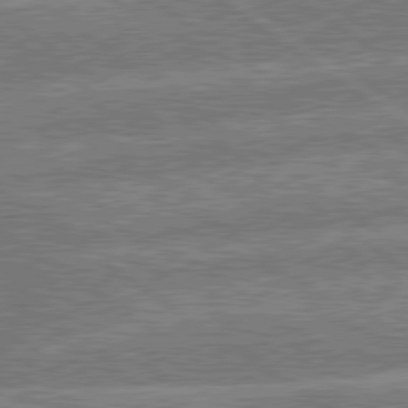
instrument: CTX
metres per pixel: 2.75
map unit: lApd
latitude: 79.7639
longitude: -160.6679
